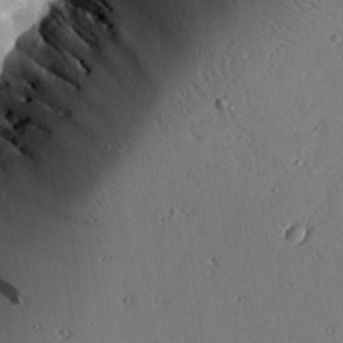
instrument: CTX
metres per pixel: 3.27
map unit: Aa
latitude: 26.8191
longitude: -130.5357
